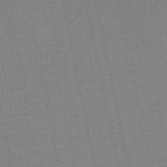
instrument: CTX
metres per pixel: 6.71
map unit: HNb
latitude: -52.4440
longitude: -47.8395
